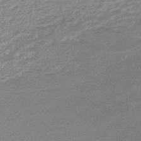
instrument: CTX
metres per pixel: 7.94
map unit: HNb
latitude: -48.0472
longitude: 60.6330
